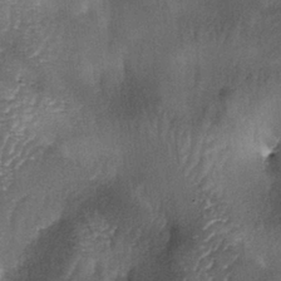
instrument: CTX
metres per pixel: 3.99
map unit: lAa
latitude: -4.8408
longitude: -128.0255
